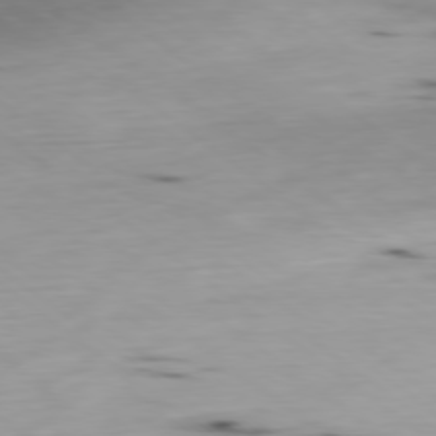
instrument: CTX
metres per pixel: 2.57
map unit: Ap
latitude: -79.1053
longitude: -73.6883
